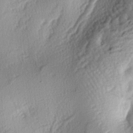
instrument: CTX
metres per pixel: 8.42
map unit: lAa
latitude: -4.5384
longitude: -124.6491
